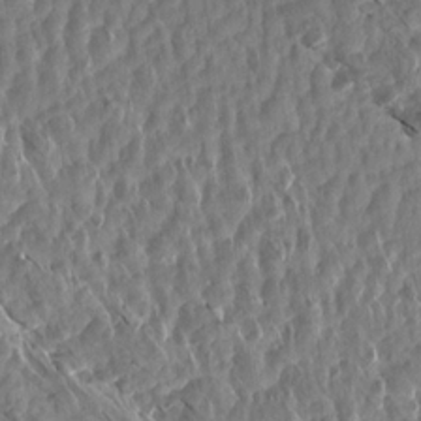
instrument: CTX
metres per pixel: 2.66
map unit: Aa
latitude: 15.0081
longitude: -145.1214
